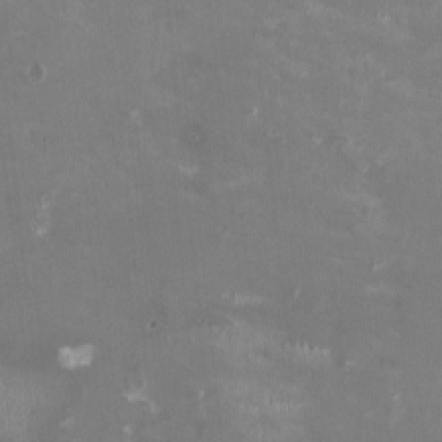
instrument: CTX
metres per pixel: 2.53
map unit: HNhu
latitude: -0.1795
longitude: -3.4048
